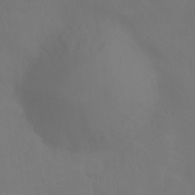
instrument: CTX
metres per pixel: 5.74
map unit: Ht
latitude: -7.5966
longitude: -29.6505
